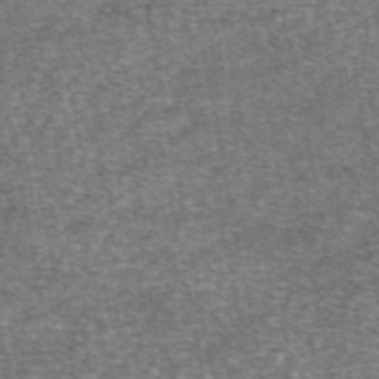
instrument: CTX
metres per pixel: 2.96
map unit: eAb
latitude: 46.3845
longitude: 103.8800
